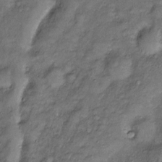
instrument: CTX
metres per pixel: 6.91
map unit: Htu
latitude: -6.4251
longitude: 159.8422
